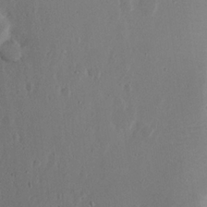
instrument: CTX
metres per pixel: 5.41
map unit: eHh
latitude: 23.6694
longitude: -70.3845
